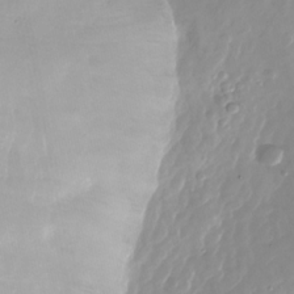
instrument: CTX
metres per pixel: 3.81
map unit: Nhu
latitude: -26.9730
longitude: -61.3481
